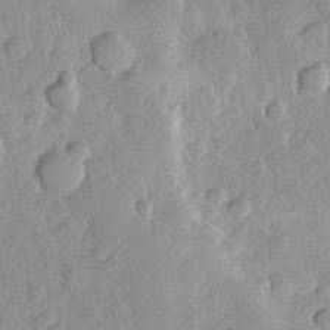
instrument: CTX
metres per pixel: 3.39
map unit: Hve
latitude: 23.7638
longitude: 149.1054
